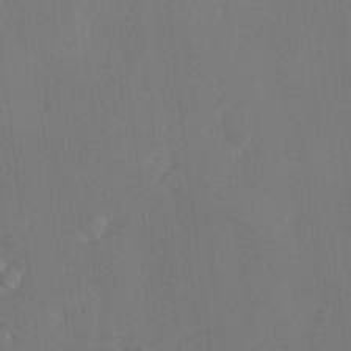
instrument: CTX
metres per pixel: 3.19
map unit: HNhu
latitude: 6.4034
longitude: 12.8786
